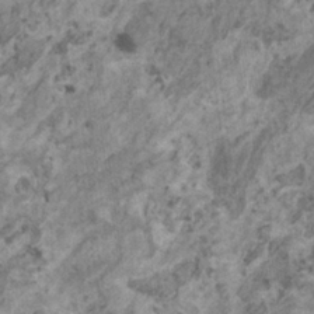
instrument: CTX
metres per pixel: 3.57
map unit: HNhu
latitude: 0.4034
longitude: 4.6140
